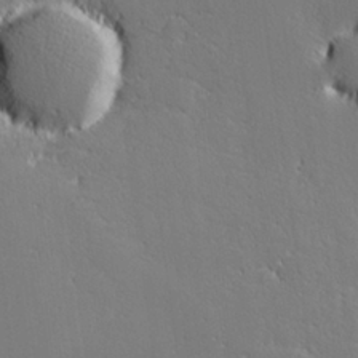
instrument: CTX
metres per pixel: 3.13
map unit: lHvf
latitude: 27.2159
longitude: 142.8030
